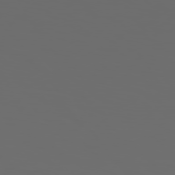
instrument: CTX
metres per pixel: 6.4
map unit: Hpe
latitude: 76.4412
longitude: -140.7246
